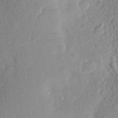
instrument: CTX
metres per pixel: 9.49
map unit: Aa
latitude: 26.1011
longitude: -146.2901
